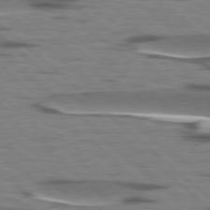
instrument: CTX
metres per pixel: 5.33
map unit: lApd
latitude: 78.4412
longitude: -49.2915
